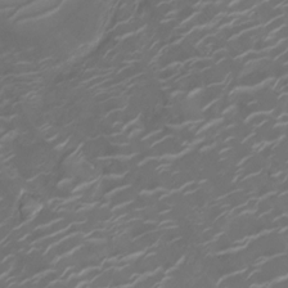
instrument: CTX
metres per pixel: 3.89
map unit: Ht
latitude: -10.0661
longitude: -19.0458
